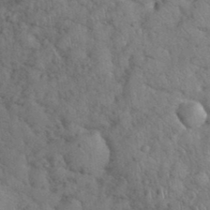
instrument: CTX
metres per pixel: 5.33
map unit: eHh
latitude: 36.0633
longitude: -64.1011
